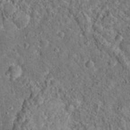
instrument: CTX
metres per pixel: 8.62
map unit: Hto
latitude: 15.7828
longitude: -39.1781
